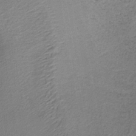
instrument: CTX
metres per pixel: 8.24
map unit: lHb
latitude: -37.1998
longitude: 68.6518
